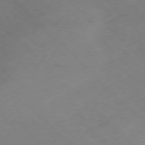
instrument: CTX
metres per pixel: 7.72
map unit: Ap
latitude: -77.4265
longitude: -69.1781
